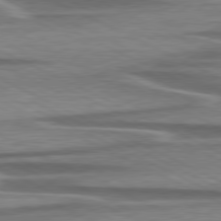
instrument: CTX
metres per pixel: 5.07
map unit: lApd
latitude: 79.7072
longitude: -113.8205
